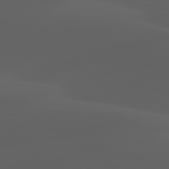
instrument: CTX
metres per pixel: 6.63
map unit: lApd
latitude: 80.0822
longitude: -92.1389
